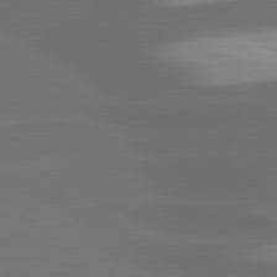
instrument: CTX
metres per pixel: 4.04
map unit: lApd
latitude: 80.7813
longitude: -146.2712
